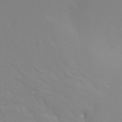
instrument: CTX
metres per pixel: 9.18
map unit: Ht
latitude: -6.8219
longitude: -32.2900
